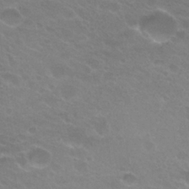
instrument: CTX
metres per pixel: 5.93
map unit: Hto
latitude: 25.7449
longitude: -37.1403
